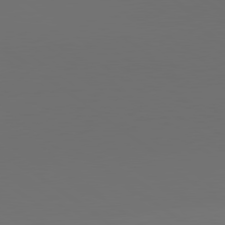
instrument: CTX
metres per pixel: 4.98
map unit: lApd
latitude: 79.7072
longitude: 159.3887
